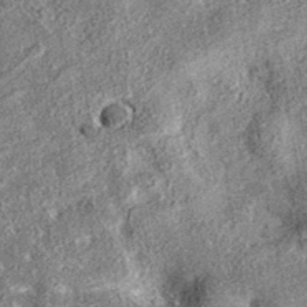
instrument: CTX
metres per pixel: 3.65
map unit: eAb
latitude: 36.7057
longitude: 106.9353
